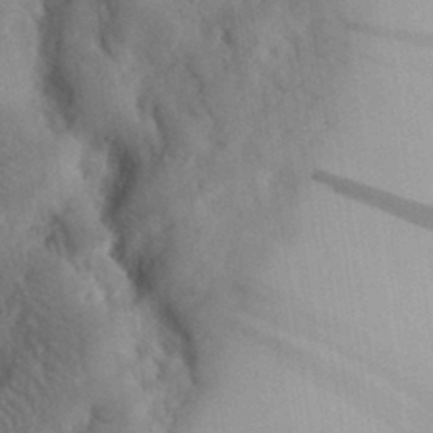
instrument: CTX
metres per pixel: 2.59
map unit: eHh
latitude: 27.3671
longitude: -79.9906
